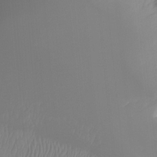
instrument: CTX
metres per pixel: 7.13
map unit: Hto
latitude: -7.9745
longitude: -47.4049
